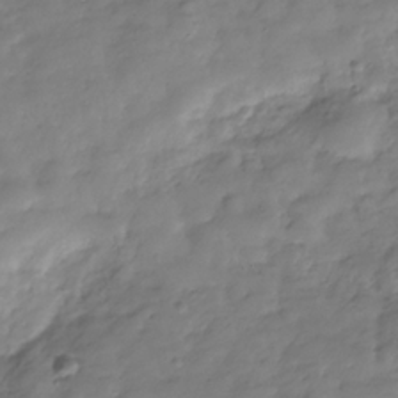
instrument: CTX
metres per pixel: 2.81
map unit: Hve
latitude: -30.8975
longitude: 90.7652
